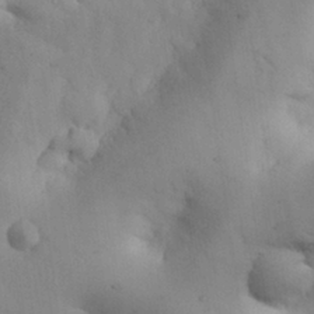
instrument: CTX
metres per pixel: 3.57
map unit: Nhu
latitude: 27.9528
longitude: -71.4048
